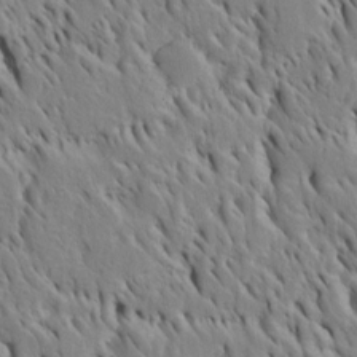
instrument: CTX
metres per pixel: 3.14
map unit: Htu
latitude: -4.1228
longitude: 151.6721
